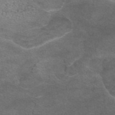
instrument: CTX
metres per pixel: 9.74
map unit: eAb
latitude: 44.7057
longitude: 104.1228
